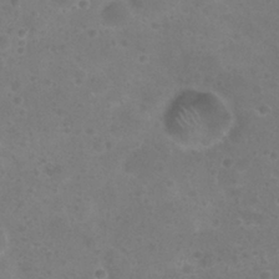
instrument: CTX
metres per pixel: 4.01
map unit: Nhu
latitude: 26.3089
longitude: -52.1767
